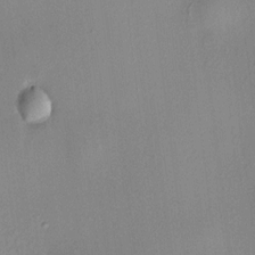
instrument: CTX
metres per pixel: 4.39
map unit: HNhu
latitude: 8.5168
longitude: 14.2362
